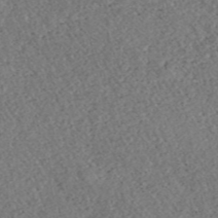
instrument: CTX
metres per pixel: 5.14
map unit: ANa
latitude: 39.9339
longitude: 18.8975
